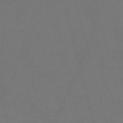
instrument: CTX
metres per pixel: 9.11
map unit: Nve
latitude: -59.2942
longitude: 62.0094
